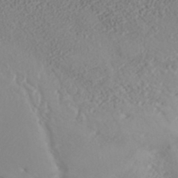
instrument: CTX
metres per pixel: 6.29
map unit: ANa
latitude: 35.5560
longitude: 14.4062
